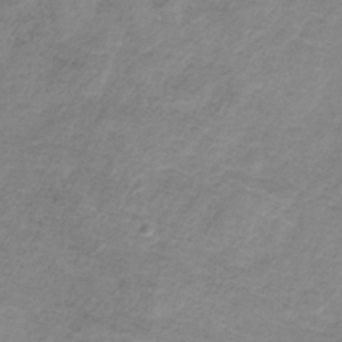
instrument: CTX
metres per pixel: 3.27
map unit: HNb
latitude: -32.3118
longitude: 60.4818
